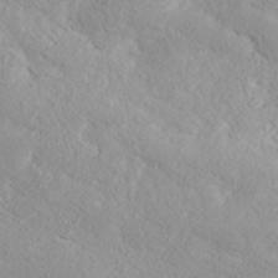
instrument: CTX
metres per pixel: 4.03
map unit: ANa
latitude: 35.6505
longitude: 14.5385
